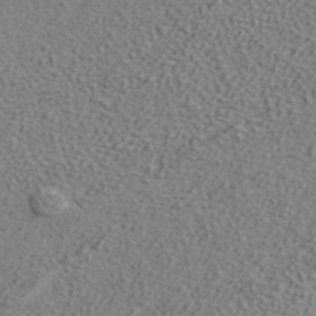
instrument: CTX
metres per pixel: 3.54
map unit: ANa
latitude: 39.1403
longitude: 21.3698
